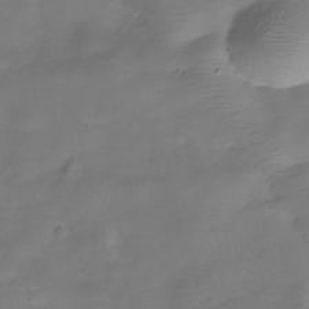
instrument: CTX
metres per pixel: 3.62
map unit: Hve
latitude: -31.4076
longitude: 93.3132
